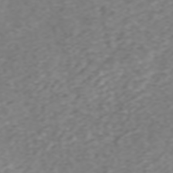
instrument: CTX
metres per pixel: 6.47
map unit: ANa
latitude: 45.4237
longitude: 22.1795
